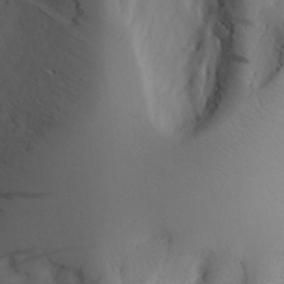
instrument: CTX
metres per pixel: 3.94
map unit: Aa
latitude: 26.8380
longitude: -147.7072
